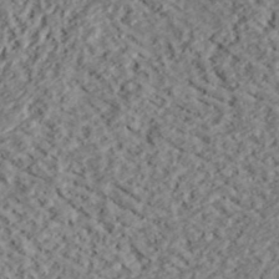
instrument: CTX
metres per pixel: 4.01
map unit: lHvf
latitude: 38.6301
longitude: -88.3468
